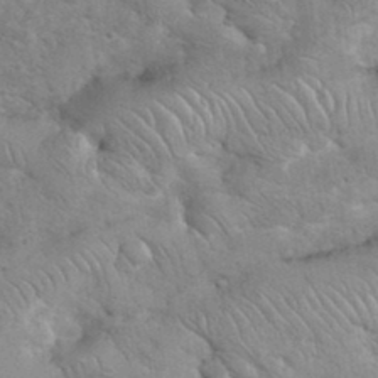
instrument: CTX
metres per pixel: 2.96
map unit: eHh
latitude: 35.9339
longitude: -65.1970
